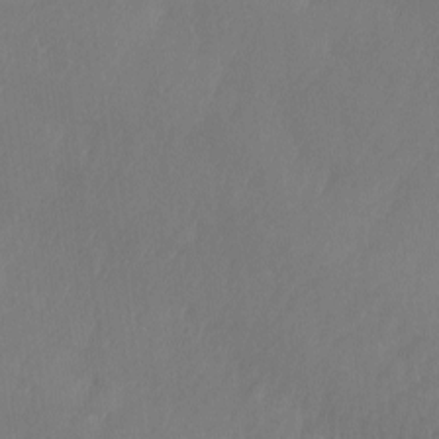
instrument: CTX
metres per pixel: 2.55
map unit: Ave
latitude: -0.5763
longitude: -114.3089
